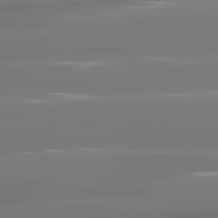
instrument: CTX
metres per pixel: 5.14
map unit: lApd
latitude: 81.7072
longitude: -144.9514
